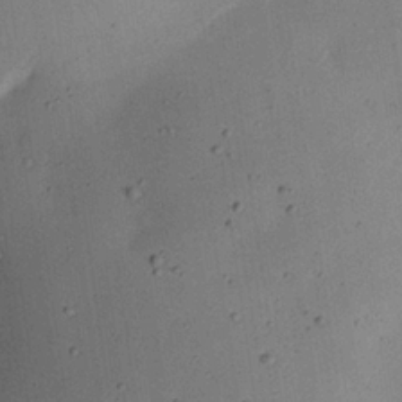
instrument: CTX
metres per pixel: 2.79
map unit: eHh
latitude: 25.0647
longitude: -71.5938
